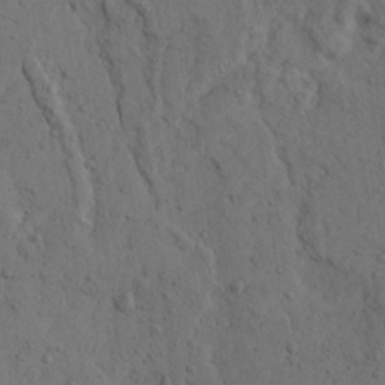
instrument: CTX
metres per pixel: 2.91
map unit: Ave
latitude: 23.5182
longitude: -134.6112
